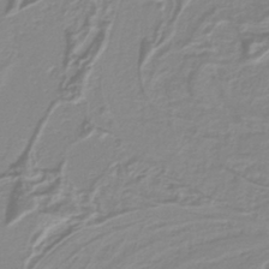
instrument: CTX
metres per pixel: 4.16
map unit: lHb
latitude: -40.5007
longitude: 52.0472
